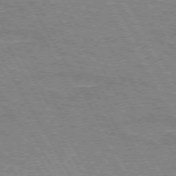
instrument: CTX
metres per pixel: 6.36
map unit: lApd
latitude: 72.6302
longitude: -55.5560
